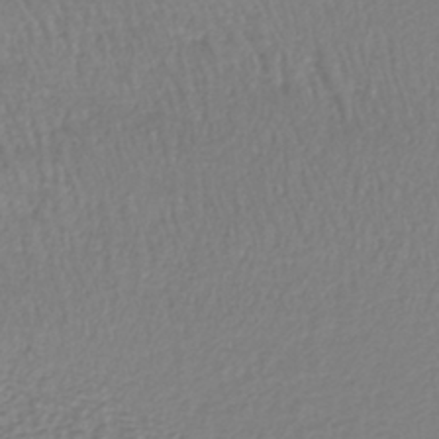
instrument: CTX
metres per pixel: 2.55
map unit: lHb
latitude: -40.9164
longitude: 71.6344
